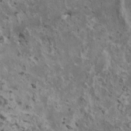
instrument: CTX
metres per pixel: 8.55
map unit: HNhu
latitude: 3.1781
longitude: 5.1242
